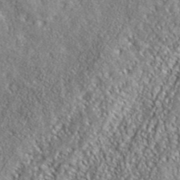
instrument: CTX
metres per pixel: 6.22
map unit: ANa
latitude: 41.9339
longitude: -86.5923
